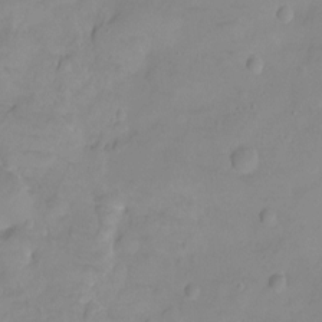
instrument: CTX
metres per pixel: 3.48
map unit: Ht
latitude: -9.0297
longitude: -35.8772
